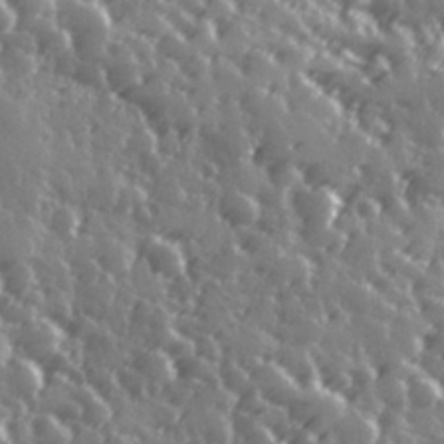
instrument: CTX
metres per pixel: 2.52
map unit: Hve
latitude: 27.6127
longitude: 146.9164
